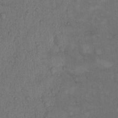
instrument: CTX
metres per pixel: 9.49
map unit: Hto
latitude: 9.3104
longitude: -58.2334
